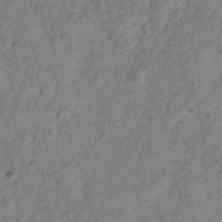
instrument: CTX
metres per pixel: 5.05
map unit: Hve
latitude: -33.8423
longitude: 89.6533
